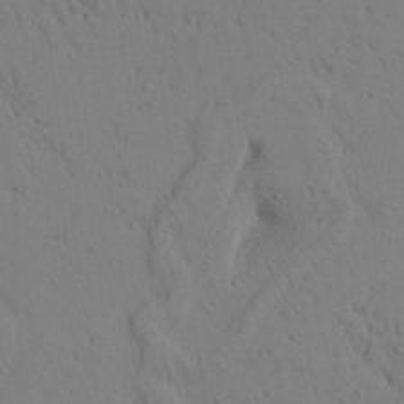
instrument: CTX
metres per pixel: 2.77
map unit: Aa
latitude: 26.4223
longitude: -148.4034
